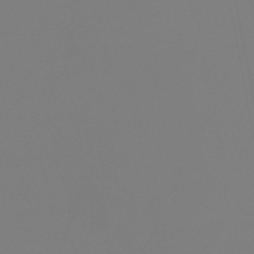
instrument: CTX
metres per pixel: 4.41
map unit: eHb
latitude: -49.8234
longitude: 85.1998
